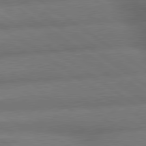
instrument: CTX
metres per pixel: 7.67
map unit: lApd
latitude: 79.6505
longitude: -153.6883
